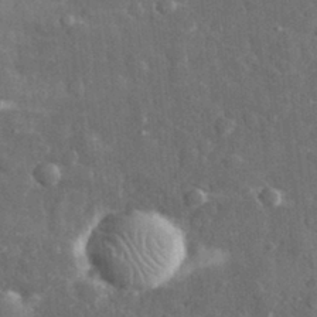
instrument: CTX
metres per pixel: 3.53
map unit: eHh
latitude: 31.4238
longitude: -71.7449
